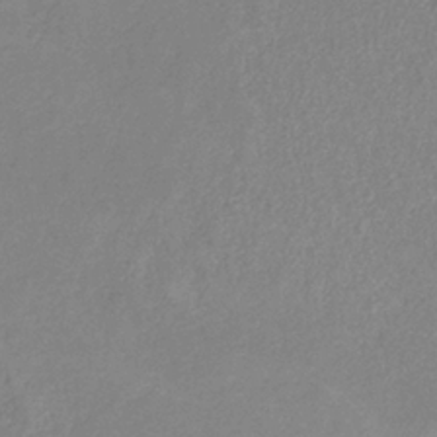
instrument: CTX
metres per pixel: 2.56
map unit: HNb
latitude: -33.2565
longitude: 55.4832
